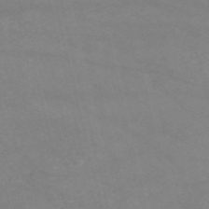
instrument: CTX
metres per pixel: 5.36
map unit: HNb
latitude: -53.4454
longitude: -37.7261
